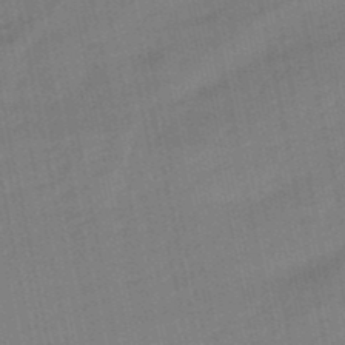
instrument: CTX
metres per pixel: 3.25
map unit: lHb
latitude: -49.8234
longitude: 80.4440
